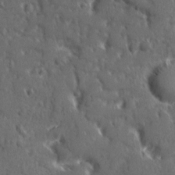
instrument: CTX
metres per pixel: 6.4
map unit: Ave
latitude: -9.2376
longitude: -119.2726
